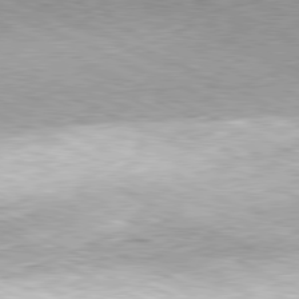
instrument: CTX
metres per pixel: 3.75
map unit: Hpe
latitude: -81.6344
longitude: 10.8030
